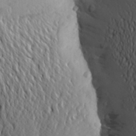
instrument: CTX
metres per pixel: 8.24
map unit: Aa
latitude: 25.6504
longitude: -149.3671
